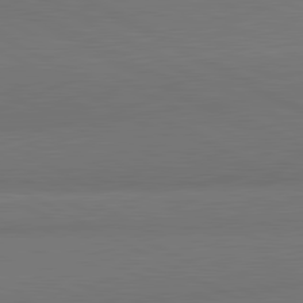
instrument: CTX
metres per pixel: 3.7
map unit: lApd
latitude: 81.7827
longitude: 159.4832
